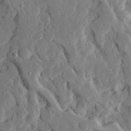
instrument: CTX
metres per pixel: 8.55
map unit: Ave
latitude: 23.2915
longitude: -131.1970
